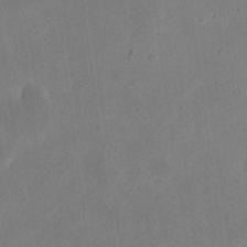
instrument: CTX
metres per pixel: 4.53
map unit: eHh
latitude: 20.9325
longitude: -70.9891
